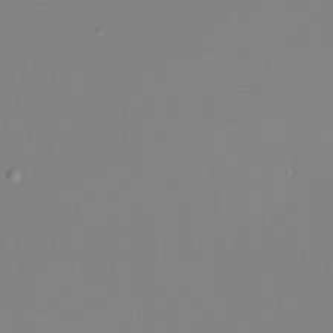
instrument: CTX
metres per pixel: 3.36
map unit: eHh
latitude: -5.2376
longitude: -83.9717
